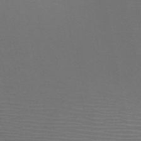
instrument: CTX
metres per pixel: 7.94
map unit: HNb
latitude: -48.8219
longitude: -44.5357
